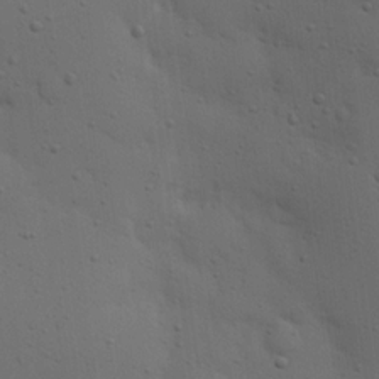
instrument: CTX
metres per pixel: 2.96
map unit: Nhu
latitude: 18.3278
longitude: -78.7813
